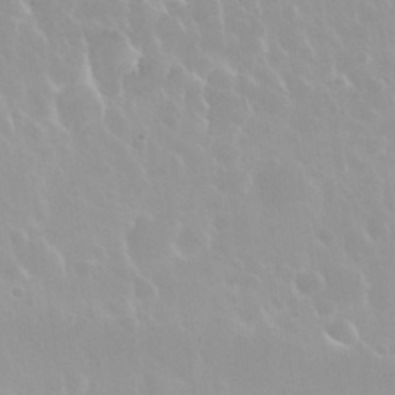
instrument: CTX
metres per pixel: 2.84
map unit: Nhu
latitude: 29.9339
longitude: -56.1955
